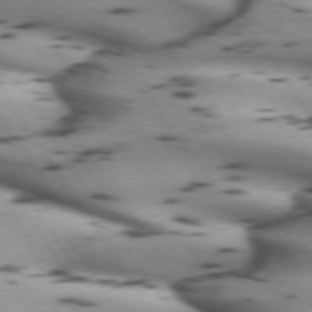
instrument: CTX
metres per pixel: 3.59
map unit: lApd
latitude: 72.4412
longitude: -53.3860
